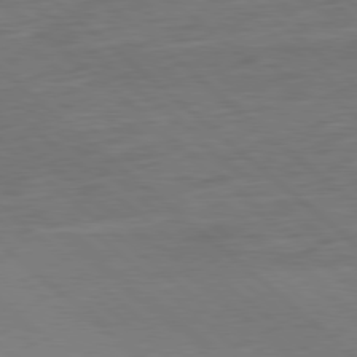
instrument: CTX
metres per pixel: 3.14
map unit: Ap
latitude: -80.2929
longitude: -54.4034
